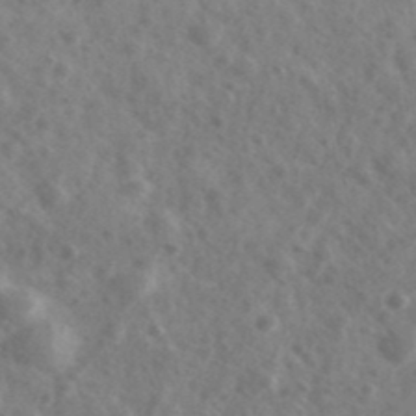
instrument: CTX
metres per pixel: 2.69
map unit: Ave
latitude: 38.6868
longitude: -106.8947
